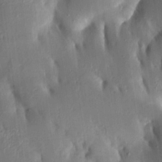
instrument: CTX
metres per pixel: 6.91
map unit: Aa
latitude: 15.5749
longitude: -148.8758
